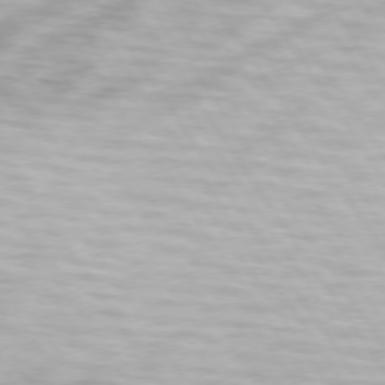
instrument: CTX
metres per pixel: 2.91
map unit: lApd
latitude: 74.3656
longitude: -52.3845
